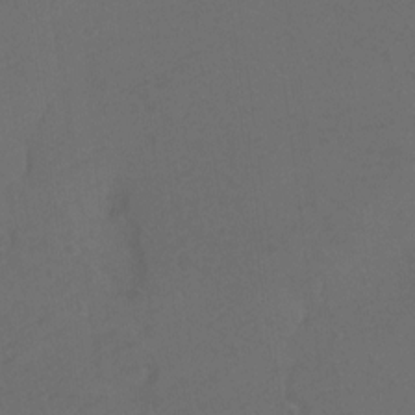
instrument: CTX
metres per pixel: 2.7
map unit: Hto
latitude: 4.5168
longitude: -32.7435
